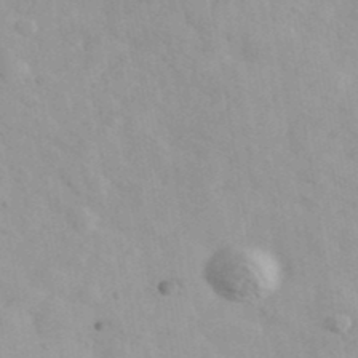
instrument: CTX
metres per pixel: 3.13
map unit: Ave
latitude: 39.7261
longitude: -107.3860
